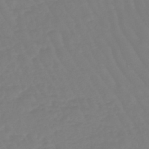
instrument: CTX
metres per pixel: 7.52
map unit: eHb
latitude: -45.9178
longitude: 81.1242
